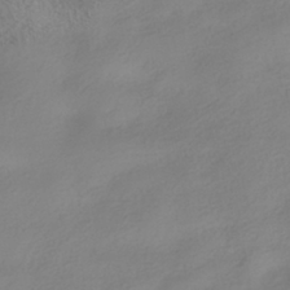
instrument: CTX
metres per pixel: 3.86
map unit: HNhu
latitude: -40.4062
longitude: 96.5007
